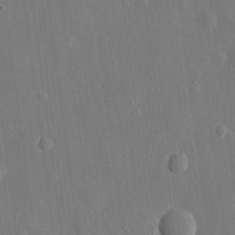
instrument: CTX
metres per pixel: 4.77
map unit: eHh
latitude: 10.6302
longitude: -69.8395
